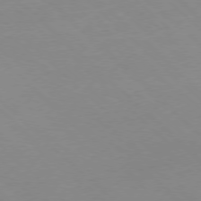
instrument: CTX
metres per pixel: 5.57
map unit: Hpe
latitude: -78.1983
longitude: 13.2376
